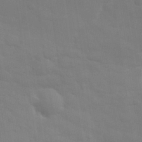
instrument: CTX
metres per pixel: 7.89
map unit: eHh
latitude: 31.0270
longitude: -69.9906
